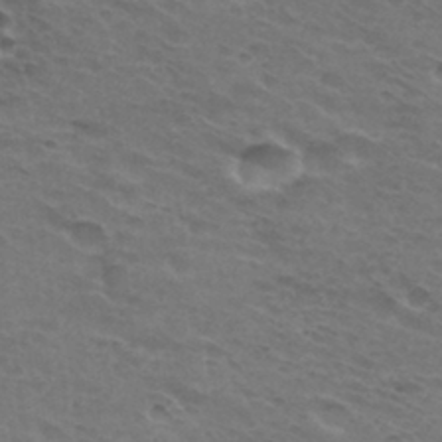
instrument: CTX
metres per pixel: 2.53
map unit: Hto
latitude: 32.0255
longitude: -46.2523
